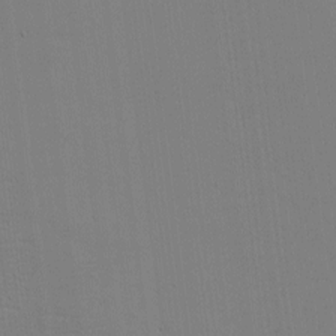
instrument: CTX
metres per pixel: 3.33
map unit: eHh
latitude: -3.0297
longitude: -79.7639
